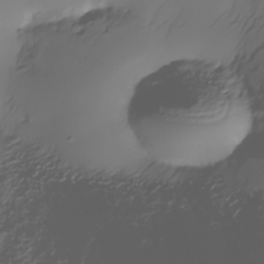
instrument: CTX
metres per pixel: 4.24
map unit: Nhe
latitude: -34.5007
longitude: -144.6301
